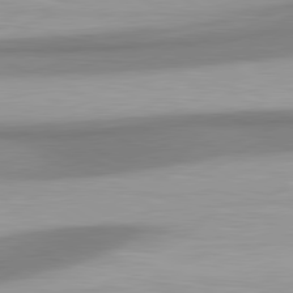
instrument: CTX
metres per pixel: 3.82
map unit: lApd
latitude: 80.7435
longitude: 175.3887
